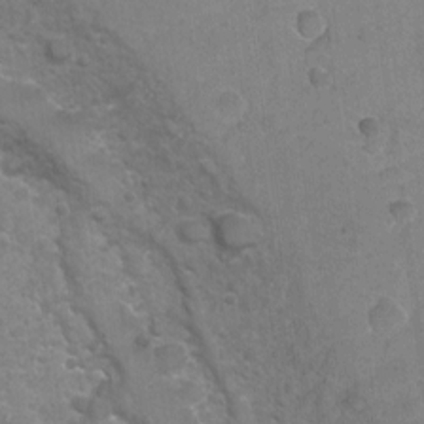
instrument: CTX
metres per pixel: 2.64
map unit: Ht
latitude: -4.6707
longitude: -36.3845
